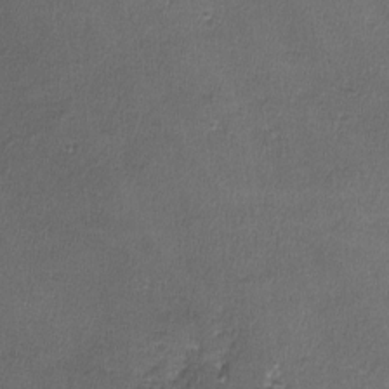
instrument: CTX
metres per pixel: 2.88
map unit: lHvf
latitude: -11.3321
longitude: -101.3104
